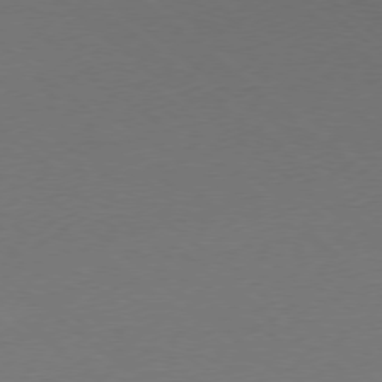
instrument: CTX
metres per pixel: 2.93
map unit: Ap
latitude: -78.4440
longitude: -56.4034
